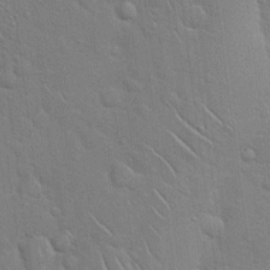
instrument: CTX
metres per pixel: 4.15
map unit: Hto
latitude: 19.0080
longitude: -51.9150
